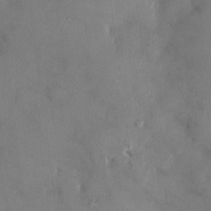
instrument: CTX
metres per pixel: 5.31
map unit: HNhu
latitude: 4.5546
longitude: -5.1781
